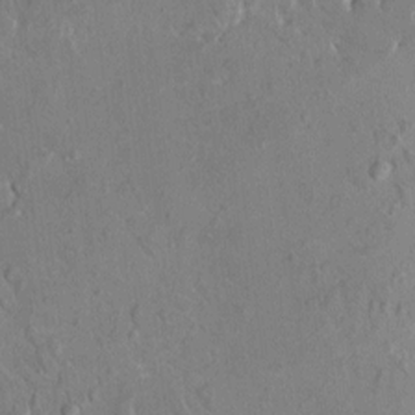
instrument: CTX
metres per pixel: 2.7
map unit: HNhu
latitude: 4.8758
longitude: 3.6343
